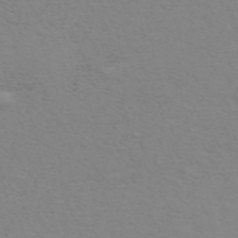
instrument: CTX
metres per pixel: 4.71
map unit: ANa
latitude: 51.1781
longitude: -70.6112
